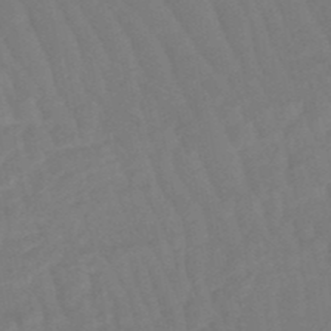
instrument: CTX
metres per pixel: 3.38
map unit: lHb
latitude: -49.6533
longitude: 82.8408
